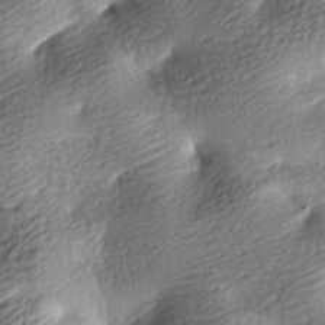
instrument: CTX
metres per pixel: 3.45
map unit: lAa
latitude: -9.0108
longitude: -126.2901
